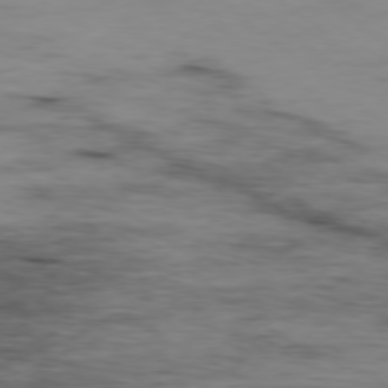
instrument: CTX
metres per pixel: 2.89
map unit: Hpe
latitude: -78.8597
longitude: 13.3321
